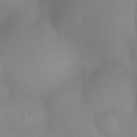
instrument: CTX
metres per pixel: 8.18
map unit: eHh
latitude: -22.6708
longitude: 15.7100
